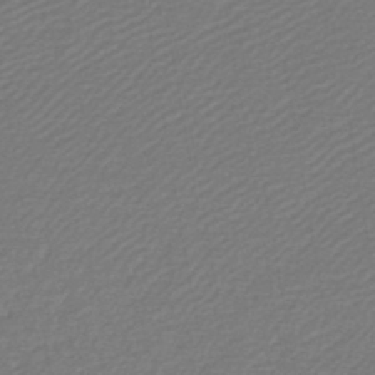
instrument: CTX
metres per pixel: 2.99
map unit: lHb
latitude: -45.8045
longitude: 60.6141
